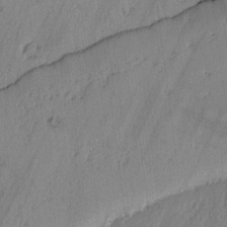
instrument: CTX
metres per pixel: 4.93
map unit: lAvf
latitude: -2.3117
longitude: -105.1970
